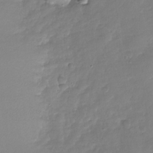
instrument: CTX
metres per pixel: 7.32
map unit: Nhu
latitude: -29.1431
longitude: -61.4426
